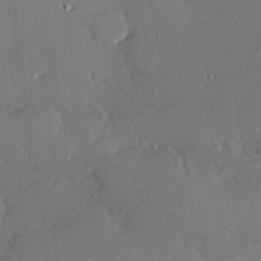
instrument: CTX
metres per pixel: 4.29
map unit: Hve
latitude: 27.0836
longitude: -91.0647
